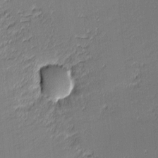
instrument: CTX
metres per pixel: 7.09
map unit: eHh
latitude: -3.4454
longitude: -82.2711
